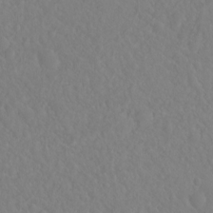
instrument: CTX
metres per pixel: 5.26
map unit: Hto
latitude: -8.2361
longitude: -46.1200
